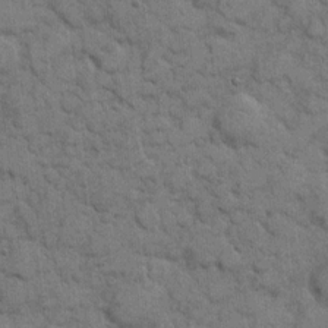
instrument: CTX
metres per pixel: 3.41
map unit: eHh
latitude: 8.2334
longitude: -64.8569
